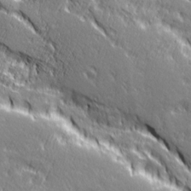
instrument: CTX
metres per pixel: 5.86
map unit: Ave
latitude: 20.7624
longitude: -135.6505
